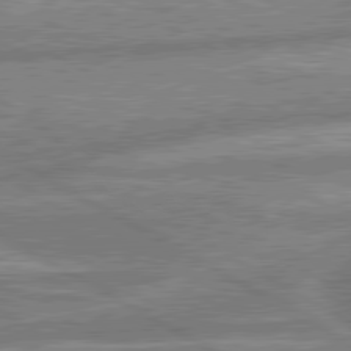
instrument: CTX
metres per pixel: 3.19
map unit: lApd
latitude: 80.5357
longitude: -167.8961
